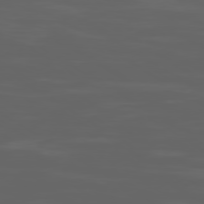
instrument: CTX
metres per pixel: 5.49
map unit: Ap
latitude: -79.9367
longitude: -94.1389
